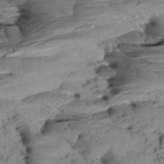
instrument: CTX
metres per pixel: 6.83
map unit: Aa
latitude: 8.9136
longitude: -140.7624
